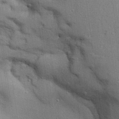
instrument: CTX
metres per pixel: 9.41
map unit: Aa
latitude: 31.1781
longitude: -144.5168
